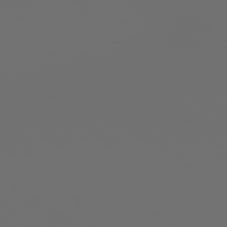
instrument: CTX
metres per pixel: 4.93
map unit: lApd
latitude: 79.1026
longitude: 177.1809
